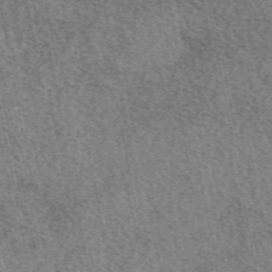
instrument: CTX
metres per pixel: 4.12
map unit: eAb
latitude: 49.7450
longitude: 113.7667
